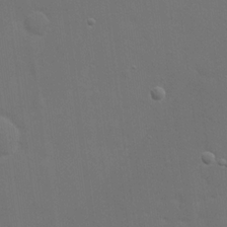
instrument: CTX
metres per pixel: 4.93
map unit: eHh
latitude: 19.3481
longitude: -66.9324
